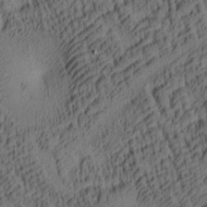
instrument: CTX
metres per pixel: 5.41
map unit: lAa
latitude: 4.1956
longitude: -115.3103
